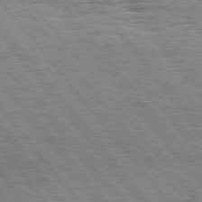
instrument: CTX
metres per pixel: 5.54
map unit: Hpe
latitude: 75.5182
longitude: -139.1592
